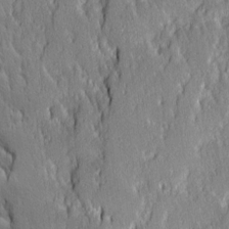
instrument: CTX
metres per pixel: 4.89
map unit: Ave
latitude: 14.4034
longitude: -131.7828
